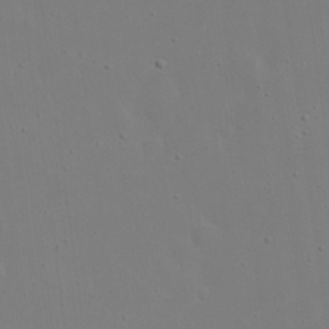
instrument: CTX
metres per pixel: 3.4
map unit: eHh
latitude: 20.5546
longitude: -72.0444
